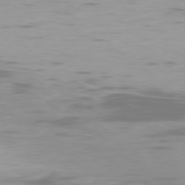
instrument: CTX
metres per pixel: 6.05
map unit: Ap
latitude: -79.1431
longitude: -60.6679
